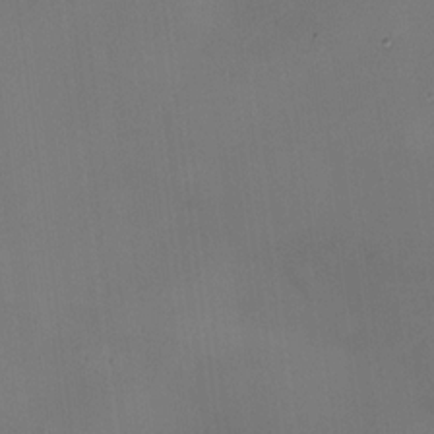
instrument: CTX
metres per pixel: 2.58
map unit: eHh
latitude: -23.7289
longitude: 15.1809
